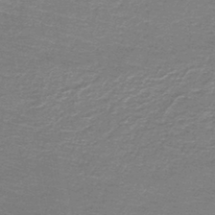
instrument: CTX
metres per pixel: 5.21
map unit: lHb
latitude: -44.1417
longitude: 57.0108
